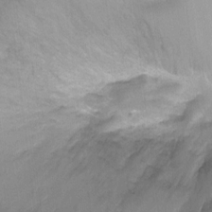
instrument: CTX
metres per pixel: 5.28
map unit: Ht
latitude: -2.7085
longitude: -28.7246
